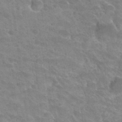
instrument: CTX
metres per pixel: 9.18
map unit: Hto
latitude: 33.2159
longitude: -41.6504
